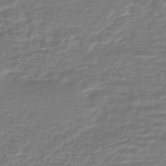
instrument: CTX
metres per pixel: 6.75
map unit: HNhu
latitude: -44.8219
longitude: 98.7274
